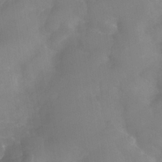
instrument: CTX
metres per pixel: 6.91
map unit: Nhe
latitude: -36.9352
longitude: -112.6868
